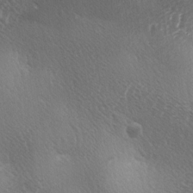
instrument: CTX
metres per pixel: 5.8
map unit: lAa
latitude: -3.8233
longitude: -125.7260
